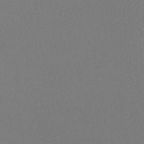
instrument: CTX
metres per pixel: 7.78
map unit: Htu
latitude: -6.5384
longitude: -73.3671
